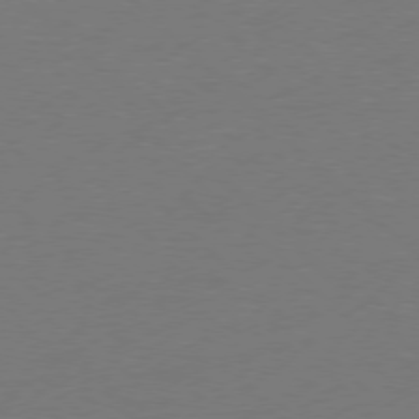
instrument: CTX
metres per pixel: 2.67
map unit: Ap
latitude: -78.0472
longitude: -58.3089
